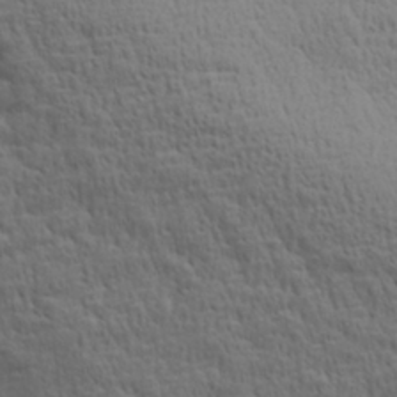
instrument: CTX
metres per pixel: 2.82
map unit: Aa
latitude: 29.2915
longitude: -134.5545
